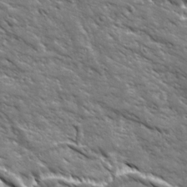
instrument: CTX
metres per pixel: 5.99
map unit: Ave
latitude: 19.6694
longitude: -135.3481
